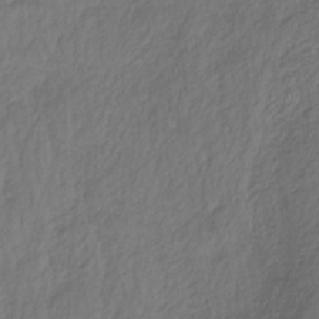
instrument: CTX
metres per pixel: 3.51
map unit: lHb
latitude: -36.4062
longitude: 71.4643
